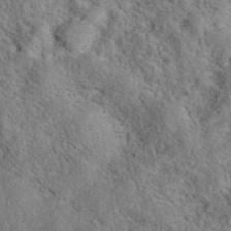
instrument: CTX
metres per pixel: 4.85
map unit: eAb
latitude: 36.8758
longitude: 113.2187
